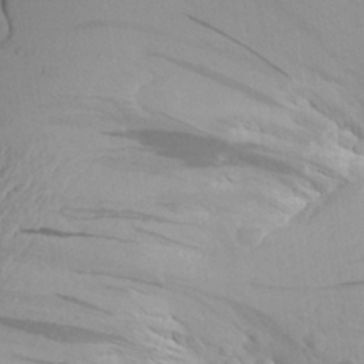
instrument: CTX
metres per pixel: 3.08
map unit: Aa
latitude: 24.2900
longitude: -144.9514
